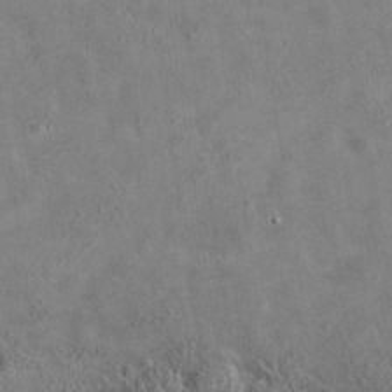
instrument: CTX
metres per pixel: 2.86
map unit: eAb
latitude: 35.0647
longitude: 110.5384
